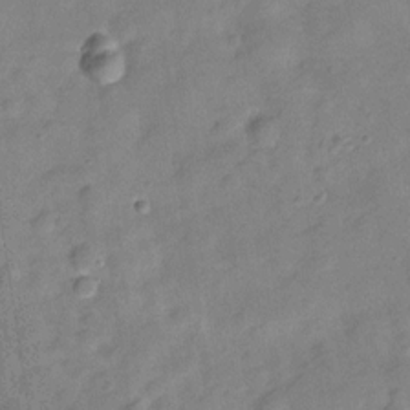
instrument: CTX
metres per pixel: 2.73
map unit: Hve
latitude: -28.4062
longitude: 92.3306
